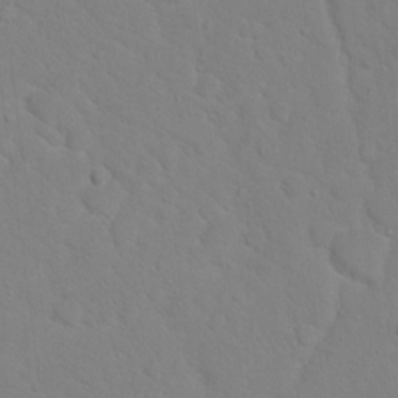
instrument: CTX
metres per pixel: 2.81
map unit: Hto
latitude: 17.7450
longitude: -36.2901
